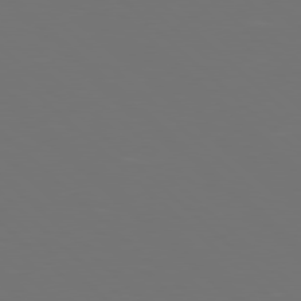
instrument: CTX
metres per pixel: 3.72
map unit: Hpe
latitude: 78.3656
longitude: -175.5371
